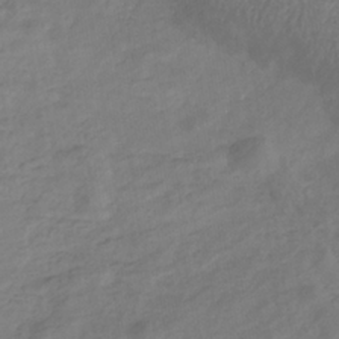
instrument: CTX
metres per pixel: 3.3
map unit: eHb
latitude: -33.4266
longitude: 72.2550
